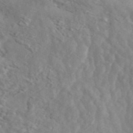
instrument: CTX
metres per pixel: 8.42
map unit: ANa
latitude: 44.8380
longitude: 21.1620
